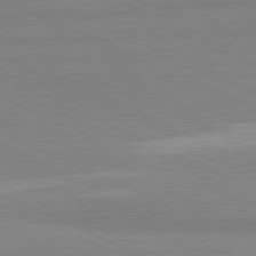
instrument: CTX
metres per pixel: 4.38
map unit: lApd
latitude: 81.6316
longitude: 178.6518
